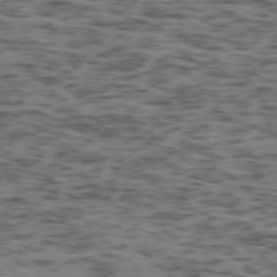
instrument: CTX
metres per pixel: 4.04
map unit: Ap
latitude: -75.4644
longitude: -79.1970
